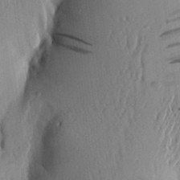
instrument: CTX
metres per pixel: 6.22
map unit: Aa
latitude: 22.4412
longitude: -148.1956
